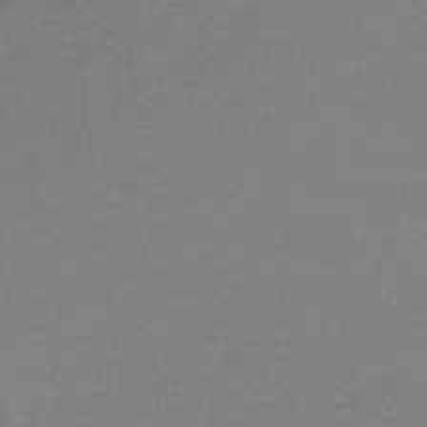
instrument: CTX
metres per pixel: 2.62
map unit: lHb
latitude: -43.8800
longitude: 66.4818
